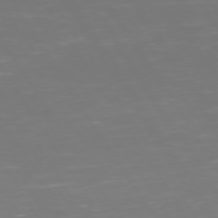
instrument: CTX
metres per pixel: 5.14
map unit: Hpe
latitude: 72.9136
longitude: -127.0648
